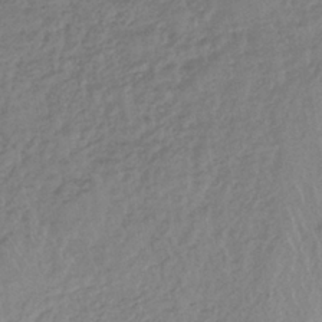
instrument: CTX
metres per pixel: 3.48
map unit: lHb
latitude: -37.7477
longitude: 68.6518
